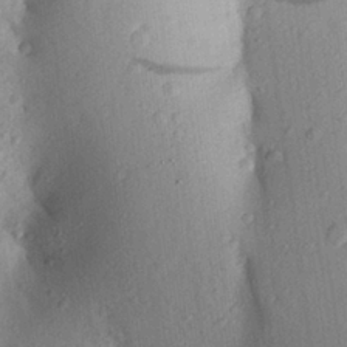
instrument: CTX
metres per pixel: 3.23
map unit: Aa
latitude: 25.0269
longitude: -150.1955
